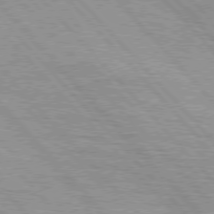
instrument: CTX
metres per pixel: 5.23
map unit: lApd
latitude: 76.4034
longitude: -72.8191
